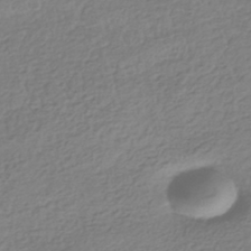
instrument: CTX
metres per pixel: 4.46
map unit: HNhu
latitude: -42.4628
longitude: 98.8408
